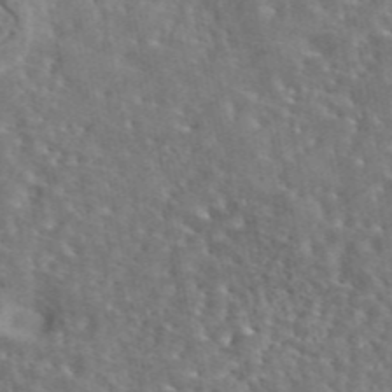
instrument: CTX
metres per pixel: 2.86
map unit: eAb
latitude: 45.0080
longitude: 113.7289
